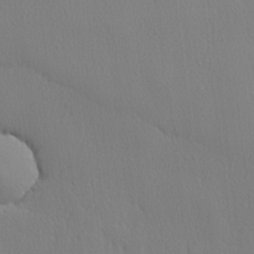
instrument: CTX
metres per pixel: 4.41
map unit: lHvf
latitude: 20.7435
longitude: 142.1983
